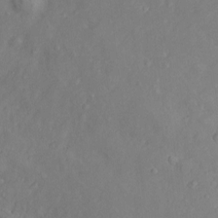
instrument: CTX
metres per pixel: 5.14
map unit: Htu
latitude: -6.0850
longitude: 160.0661
